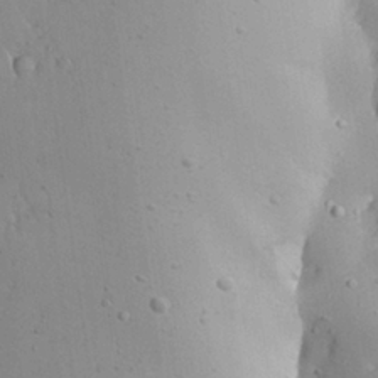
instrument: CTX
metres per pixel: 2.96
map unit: Aa
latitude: 27.3671
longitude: -128.4601
